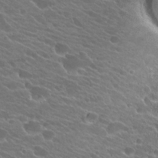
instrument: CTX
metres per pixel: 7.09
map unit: Hto
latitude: 24.3467
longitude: -37.9150
